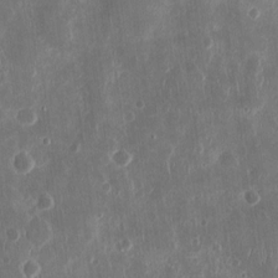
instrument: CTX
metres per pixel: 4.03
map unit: Ht
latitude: 11.4049
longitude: -74.9514
